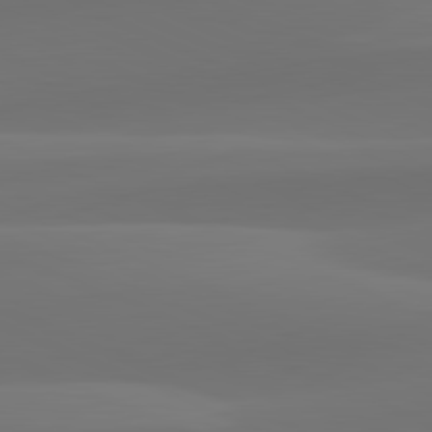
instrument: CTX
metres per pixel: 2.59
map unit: lApd
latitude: 81.9717
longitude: 128.2173
